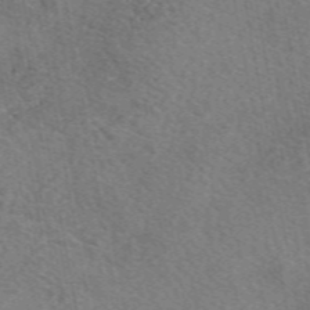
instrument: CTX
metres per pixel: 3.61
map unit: eAb
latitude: 50.0255
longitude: 110.4629
